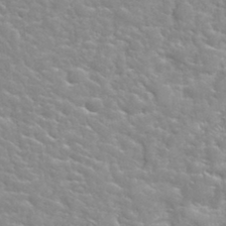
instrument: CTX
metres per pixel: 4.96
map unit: Hto
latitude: 34.4979
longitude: -50.0444
